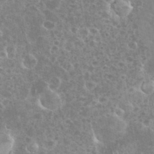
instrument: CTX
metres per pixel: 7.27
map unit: eHh
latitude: 35.1970
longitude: -60.3089
